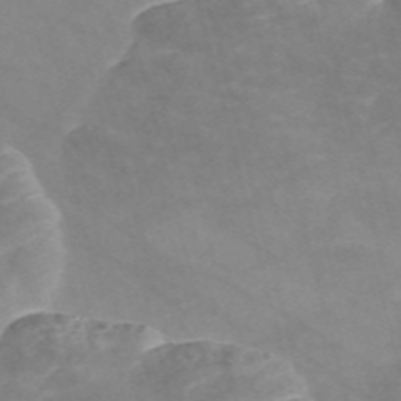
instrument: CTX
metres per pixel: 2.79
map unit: Nve
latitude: -58.1227
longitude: 58.5195
